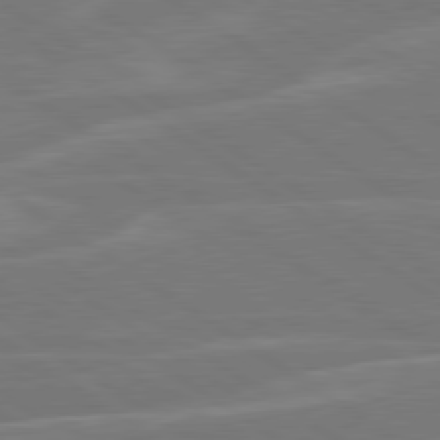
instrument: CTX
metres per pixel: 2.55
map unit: lApd
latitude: 79.7450
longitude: -125.2159
